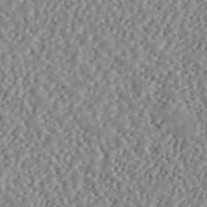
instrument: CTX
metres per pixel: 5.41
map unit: ANa
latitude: 46.0633
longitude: 50.5385
